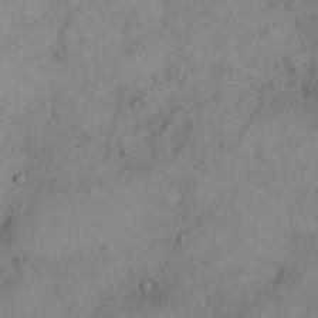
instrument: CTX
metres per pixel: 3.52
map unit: eHh
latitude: 15.0270
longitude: -67.4426
